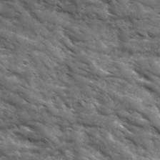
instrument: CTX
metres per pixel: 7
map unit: Ave
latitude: 17.5182
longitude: -132.2145
